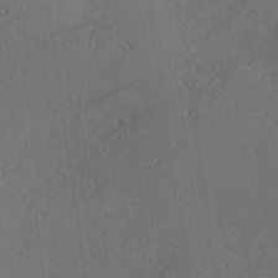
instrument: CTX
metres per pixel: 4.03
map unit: Hve
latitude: 25.4804
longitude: -93.0269
